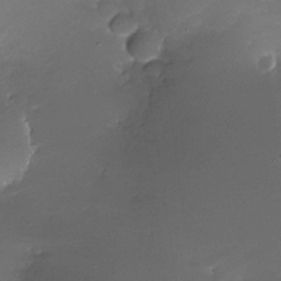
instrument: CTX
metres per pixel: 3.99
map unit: Nhe
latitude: -31.9556
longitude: -117.3860
